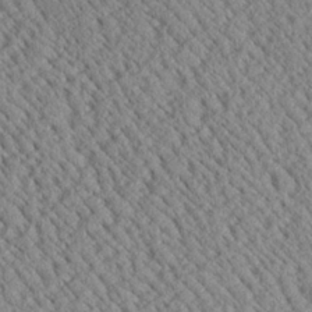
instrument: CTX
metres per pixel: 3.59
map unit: Aa
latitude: 25.0647
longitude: -134.6490
